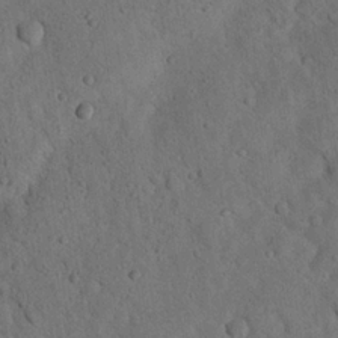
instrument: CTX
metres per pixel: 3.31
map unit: Nhu
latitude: 21.8206
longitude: -76.4412
